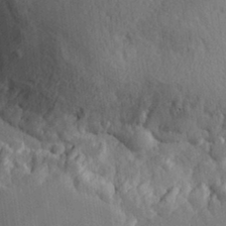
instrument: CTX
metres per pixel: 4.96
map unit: eHh
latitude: 31.6127
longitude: -80.1011
